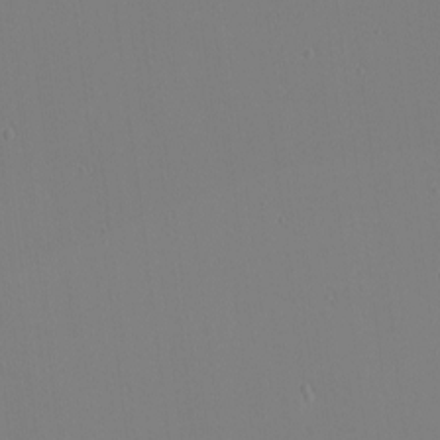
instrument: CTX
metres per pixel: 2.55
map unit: eHh
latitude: -4.1228
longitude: -83.2159
